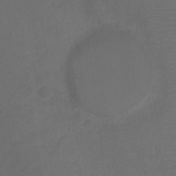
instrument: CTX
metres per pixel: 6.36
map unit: Ht
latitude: -9.7289
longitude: -35.3292
